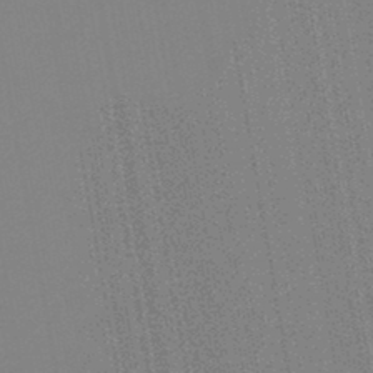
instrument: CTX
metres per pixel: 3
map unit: lHb
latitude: -44.9920
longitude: 74.3496
